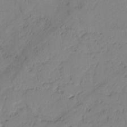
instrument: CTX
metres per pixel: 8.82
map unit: lAvf
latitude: -2.0472
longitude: -105.8773
